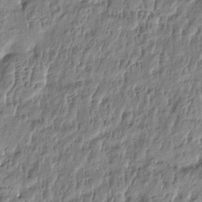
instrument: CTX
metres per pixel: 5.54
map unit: Htu
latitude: -4.9541
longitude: 176.8786
